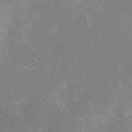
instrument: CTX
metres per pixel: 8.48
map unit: Nhe
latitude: -36.1039
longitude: -130.6491
